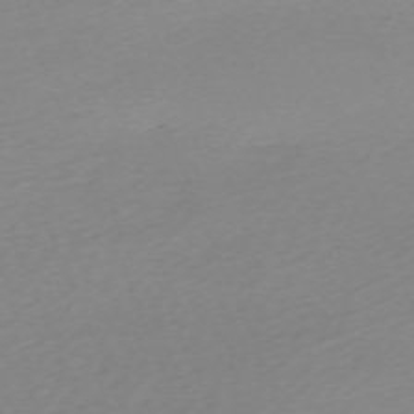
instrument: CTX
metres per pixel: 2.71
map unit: Nhu
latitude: -67.5777
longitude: 39.8234
